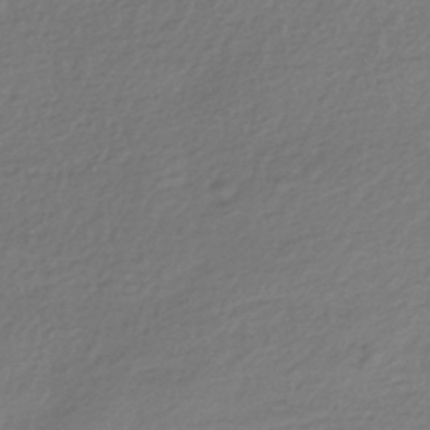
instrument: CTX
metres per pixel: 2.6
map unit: HNhu
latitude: -43.6343
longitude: 97.3699
